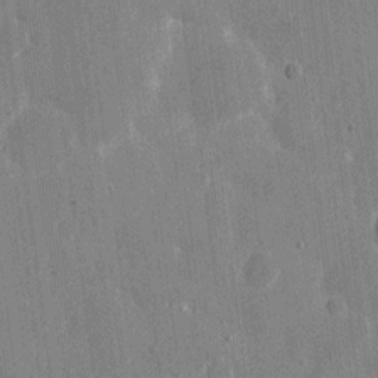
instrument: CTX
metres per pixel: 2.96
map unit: eHh
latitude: 7.6316
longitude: -68.1200
